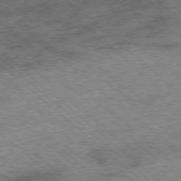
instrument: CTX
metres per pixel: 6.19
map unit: Ap
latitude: -78.4629
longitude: -49.1970
